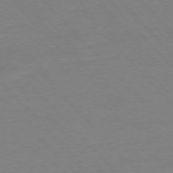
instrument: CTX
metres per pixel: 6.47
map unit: Ap
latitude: -77.5021
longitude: -87.8583
